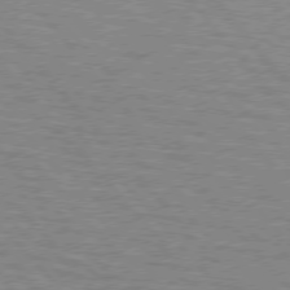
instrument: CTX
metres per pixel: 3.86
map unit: lApd
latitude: 75.9339
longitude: -75.4238
